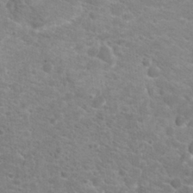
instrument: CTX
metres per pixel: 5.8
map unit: Hto
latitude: 20.1956
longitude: -38.7435
